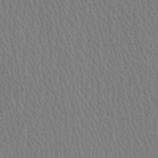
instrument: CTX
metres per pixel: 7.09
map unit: Ave
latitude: 23.8772
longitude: -135.0458
